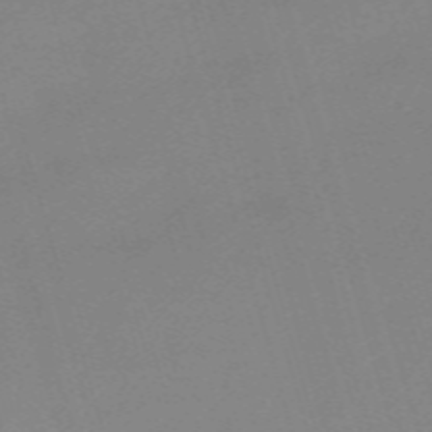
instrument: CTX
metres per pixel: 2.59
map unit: eHh
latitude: -61.8611
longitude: 50.7652
